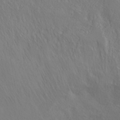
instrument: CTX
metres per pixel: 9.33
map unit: ANa
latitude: 36.0822
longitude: 14.7086
